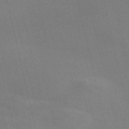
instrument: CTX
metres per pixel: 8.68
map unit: Nve
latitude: -58.5195
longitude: 63.1053
